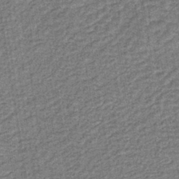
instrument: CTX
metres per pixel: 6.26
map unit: lHb
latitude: -40.1417
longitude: 63.4832
